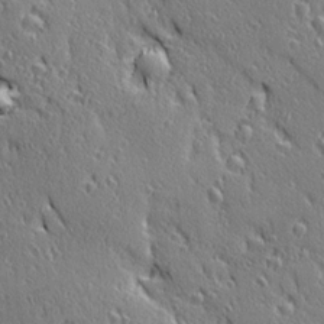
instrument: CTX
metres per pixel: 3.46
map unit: Ave
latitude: 20.9325
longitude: -136.2712
